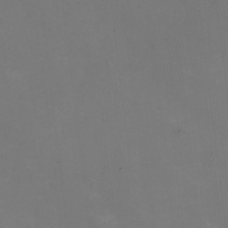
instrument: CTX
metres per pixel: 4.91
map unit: HNhu
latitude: -1.3510
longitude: -4.6301
